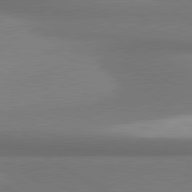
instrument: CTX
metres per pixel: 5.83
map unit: lApd
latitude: 81.0458
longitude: 174.9919
